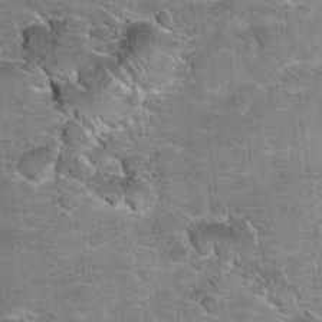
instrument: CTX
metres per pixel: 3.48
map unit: Hto
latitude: 20.4223
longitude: -48.9136
